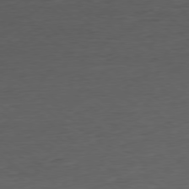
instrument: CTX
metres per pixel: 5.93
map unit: Ap
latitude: -78.8219
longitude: -70.7246
